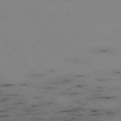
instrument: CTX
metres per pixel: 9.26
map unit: Hpe
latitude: -74.5952
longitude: 2.9730
